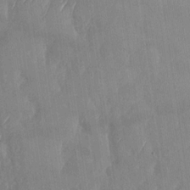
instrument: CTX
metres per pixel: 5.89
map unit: Nhu
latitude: -29.8611
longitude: -59.7072
